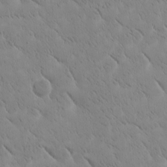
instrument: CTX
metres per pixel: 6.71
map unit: Htu
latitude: -1.5588
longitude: 174.9163
